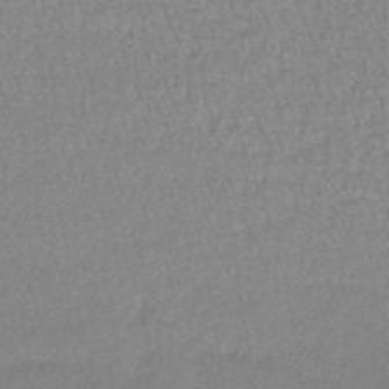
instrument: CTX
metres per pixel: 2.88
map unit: lHb
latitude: -44.1984
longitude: 73.4265
